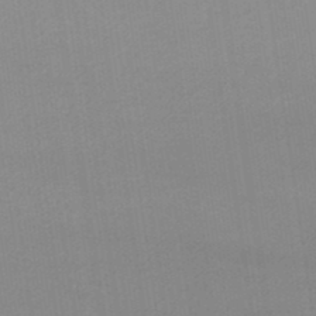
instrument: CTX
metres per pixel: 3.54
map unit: lHb
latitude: -47.5210
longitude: 67.3699
